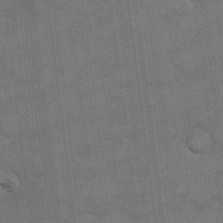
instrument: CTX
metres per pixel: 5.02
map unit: eHh
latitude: 13.4993
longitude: -65.3671
